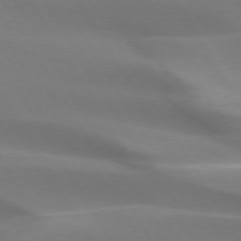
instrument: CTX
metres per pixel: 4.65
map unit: lApd
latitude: 73.4805
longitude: -50.1200
